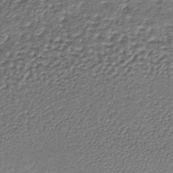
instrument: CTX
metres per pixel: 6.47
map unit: lHb
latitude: -37.1431
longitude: 59.4454
